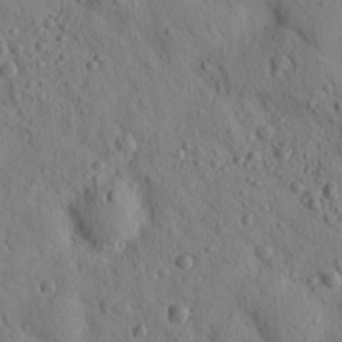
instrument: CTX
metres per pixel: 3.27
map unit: lHvf
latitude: 14.8191
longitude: 177.8800
